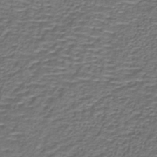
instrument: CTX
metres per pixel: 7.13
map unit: lHb
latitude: -39.7478
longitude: 58.7652
